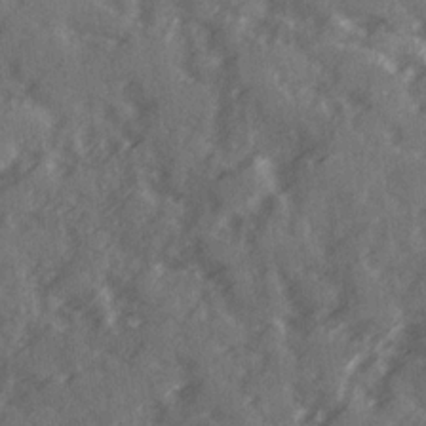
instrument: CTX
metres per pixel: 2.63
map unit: Ave
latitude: 19.3859
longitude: -130.7436
